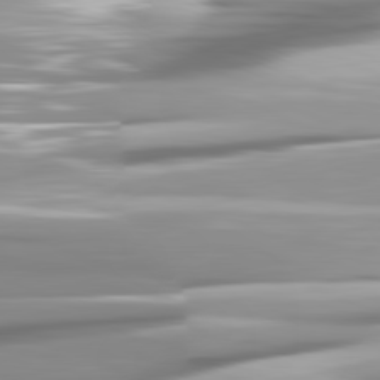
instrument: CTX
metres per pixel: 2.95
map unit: lApd
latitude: 81.4426
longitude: -140.1766
